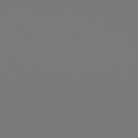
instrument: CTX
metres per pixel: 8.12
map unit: Hpe
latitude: 76.1766
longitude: -136.2901
